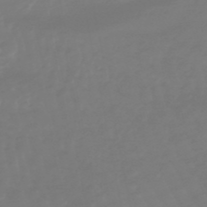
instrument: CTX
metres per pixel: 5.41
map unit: lHb
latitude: -49.8612
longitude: 82.6896
